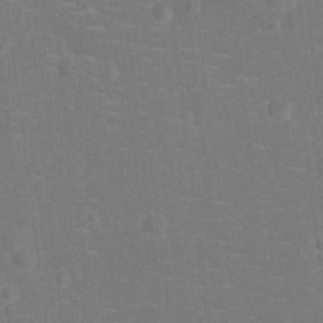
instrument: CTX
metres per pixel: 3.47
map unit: Ht
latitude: -12.1417
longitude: -25.2348
